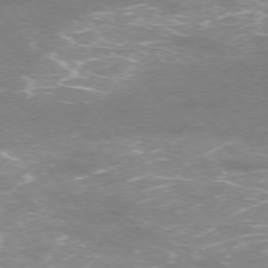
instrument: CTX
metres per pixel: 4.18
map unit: Ap
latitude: -75.7478
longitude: -74.3278
